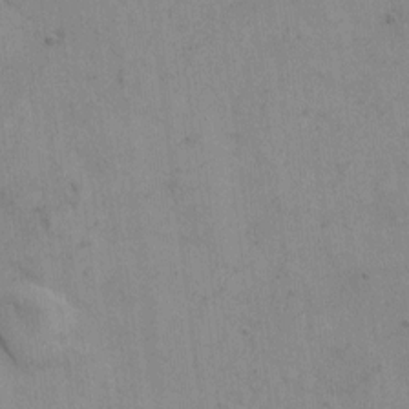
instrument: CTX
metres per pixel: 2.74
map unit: Hto
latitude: 5.9906
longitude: -61.9150
